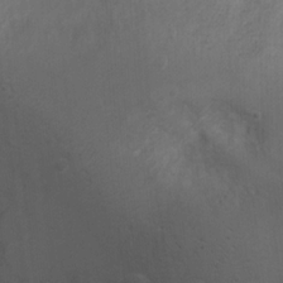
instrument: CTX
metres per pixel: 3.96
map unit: Ht
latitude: 2.3089
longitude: -28.4034
